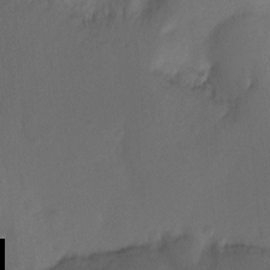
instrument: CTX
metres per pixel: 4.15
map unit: Ht
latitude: -10.6708
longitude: -34.4601
